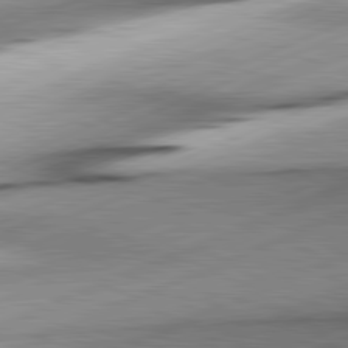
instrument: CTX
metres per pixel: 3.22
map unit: lApd
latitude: 81.7261
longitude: -166.4979
